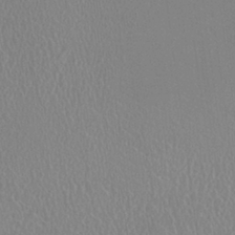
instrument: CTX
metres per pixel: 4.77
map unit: HNhu
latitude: -0.2929
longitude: -1.4048
